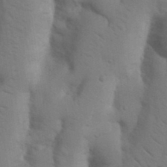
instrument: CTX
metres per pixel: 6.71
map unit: Nhu
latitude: 19.4237
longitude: -76.4223
